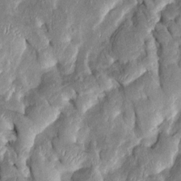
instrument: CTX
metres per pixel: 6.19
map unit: Htu
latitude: -0.3118
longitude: 149.3888
